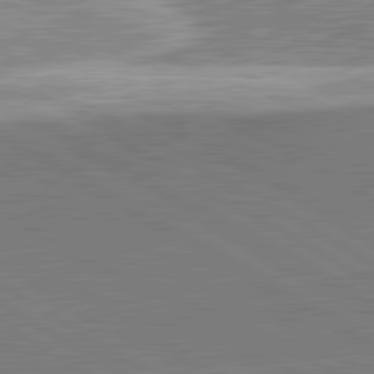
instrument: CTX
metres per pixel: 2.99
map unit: lApd
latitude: 82.0444
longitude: 139.5588
